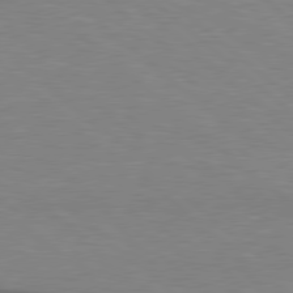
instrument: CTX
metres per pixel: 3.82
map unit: lApd
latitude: 78.9892
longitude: -88.4412
